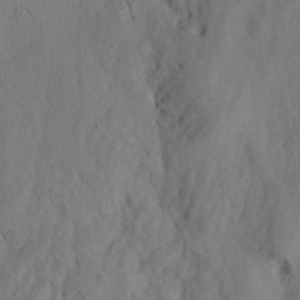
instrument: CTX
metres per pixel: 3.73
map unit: eHh
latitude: 24.5734
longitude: -80.0444
